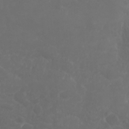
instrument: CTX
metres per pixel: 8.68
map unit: eHh
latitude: 0.7624
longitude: -56.3278
